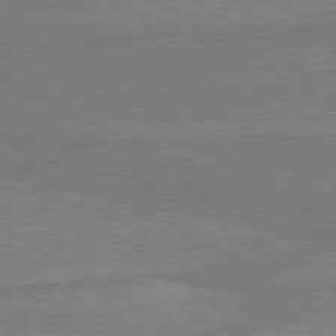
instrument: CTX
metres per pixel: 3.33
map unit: lApd
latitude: 80.4034
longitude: -175.5560
